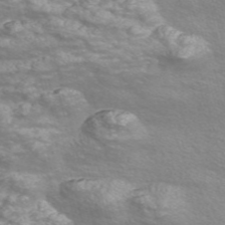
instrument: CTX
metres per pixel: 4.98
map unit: Nve
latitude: -56.5007
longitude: 53.3698
